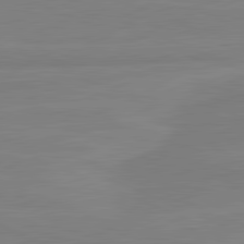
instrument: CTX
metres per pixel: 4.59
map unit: lApd
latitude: 81.6505
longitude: -174.1956
